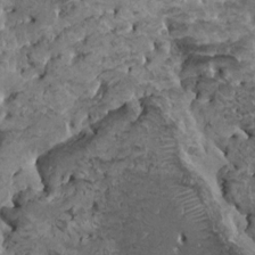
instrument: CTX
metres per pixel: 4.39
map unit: HNhu
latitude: 6.6868
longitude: -1.0647
